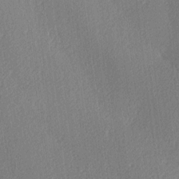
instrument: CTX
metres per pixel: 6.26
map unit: lAa
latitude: -9.6722
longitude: -127.6127
